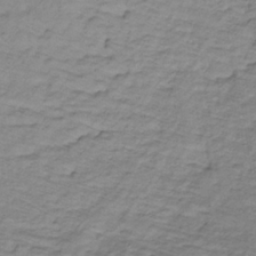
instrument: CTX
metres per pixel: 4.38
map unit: lHb
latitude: -32.6708
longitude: 65.8234
